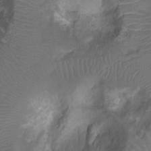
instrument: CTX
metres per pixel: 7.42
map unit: Ht
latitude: -7.9556
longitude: -19.8205
